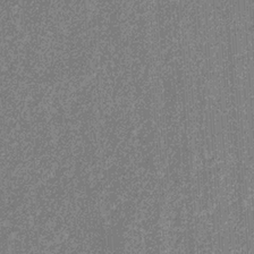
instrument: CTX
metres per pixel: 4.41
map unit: eHb
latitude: -31.3887
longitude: 69.5966
